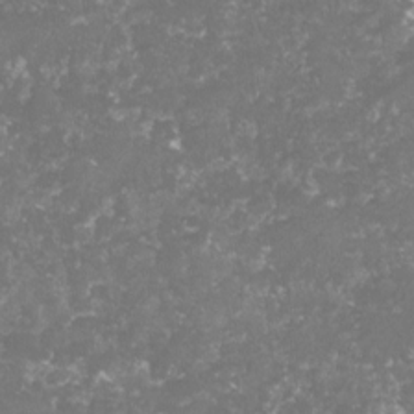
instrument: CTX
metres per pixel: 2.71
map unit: lHvf
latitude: -16.2740
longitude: -98.6868
